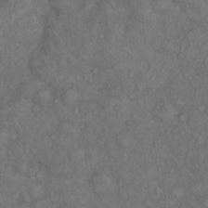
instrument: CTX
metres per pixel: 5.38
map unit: Hto
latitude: 15.4994
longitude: -56.5167
